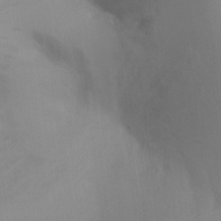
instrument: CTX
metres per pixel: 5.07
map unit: Ht
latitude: -9.4076
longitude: -31.2915
